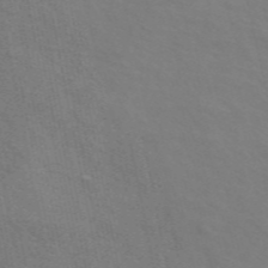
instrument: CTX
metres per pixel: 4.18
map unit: ANa
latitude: 48.7246
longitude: -75.5560
